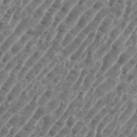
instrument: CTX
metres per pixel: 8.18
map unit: eHh
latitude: 35.8583
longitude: -135.4048
